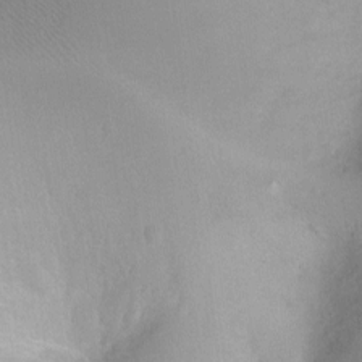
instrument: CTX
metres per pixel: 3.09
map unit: Ht
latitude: -8.4629
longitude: -21.2726
